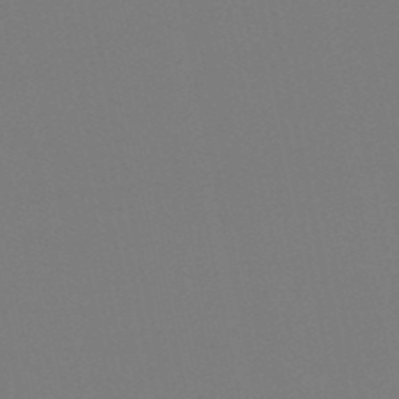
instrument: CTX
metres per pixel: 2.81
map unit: eHb
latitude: -49.8234
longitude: 77.4454
